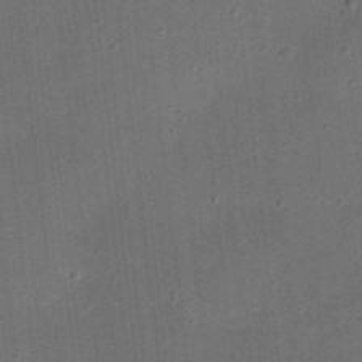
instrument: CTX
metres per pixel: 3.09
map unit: eHh
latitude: 24.2333
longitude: -70.8758
